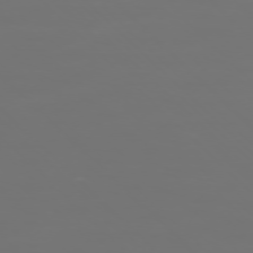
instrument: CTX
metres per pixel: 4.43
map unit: Ap
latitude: -76.3117
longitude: -82.1388
